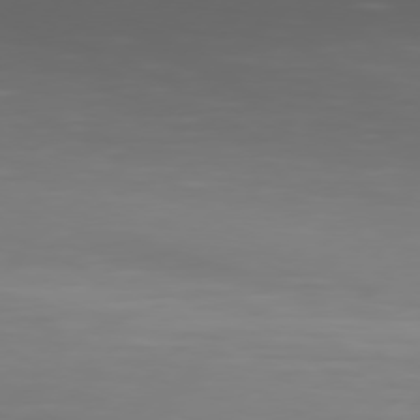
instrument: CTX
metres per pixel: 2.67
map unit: Hpe
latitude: 76.7435
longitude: -138.7435
